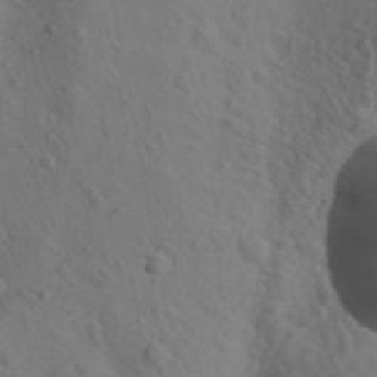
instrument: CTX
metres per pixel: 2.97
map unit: lAa
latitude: 22.4223
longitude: -138.3089
